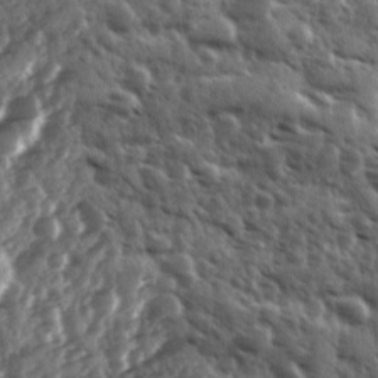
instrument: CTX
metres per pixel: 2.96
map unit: Ave
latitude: 11.0648
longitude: -103.0647
